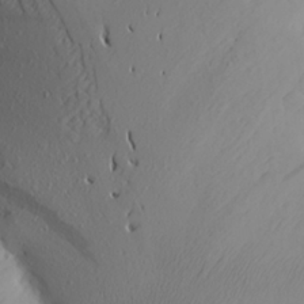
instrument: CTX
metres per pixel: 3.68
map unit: Aa
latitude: 25.0458
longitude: -144.3845
